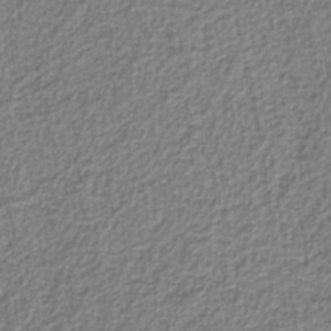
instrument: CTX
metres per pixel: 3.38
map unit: eAb
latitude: -39.1431
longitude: 52.2361
